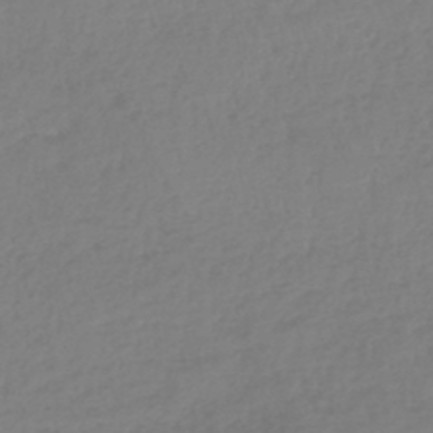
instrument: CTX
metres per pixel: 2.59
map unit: lHb
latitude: -45.0486
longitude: 70.1984
